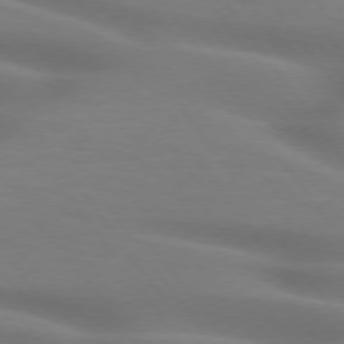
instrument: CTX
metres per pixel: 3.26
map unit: lApd
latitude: 74.9892
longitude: -59.6316
